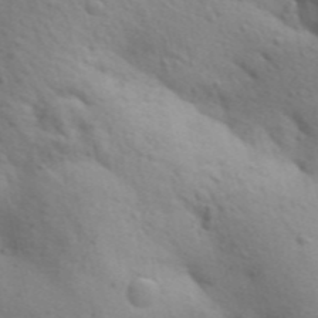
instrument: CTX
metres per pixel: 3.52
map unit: Aa
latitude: 31.1404
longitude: -146.8569
